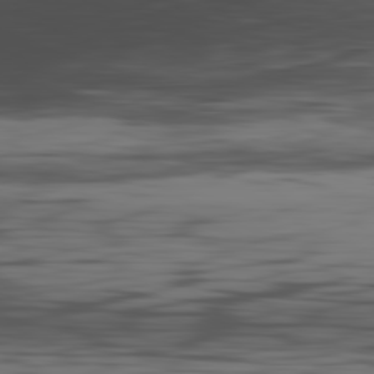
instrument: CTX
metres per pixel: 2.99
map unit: Hpe
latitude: -82.1039
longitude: 16.2929
